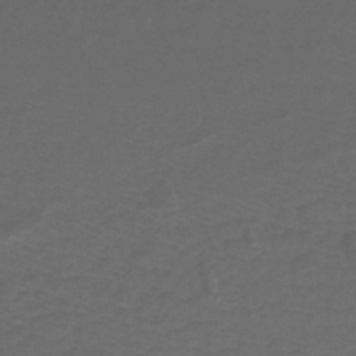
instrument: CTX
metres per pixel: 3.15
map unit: HNb
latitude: -43.6532
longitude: 52.2550
